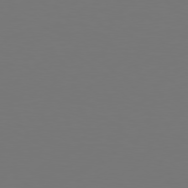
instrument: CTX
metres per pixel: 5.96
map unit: Hpe
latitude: 76.9513
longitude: -130.2901
